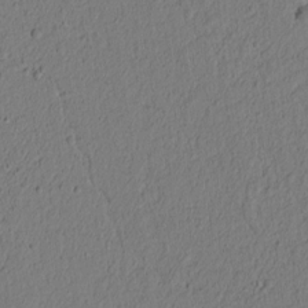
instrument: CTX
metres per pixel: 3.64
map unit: lAvf
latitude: 8.7057
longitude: 166.1795
